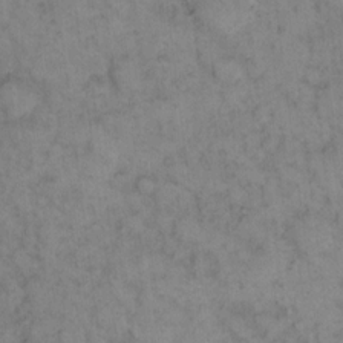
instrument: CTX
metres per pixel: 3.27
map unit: eHh
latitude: 13.6694
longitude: -63.9150
